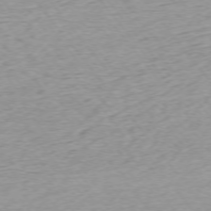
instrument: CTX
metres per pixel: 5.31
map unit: Ap
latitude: -75.1243
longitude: -82.7624
